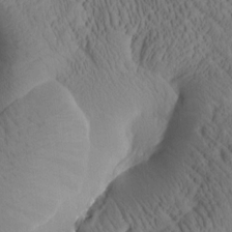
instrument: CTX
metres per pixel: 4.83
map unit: Htu
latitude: 1.5182
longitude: 176.0094
